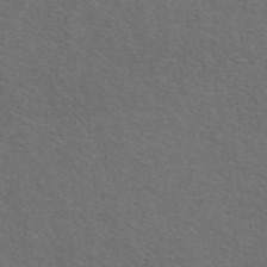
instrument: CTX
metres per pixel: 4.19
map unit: ANa
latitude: 39.6316
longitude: 23.7100
